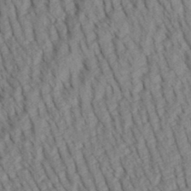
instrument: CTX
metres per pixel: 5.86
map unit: Aa
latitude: 30.4979
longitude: -138.9325
